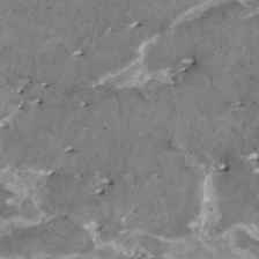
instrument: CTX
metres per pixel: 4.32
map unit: HNhu
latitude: 1.5938
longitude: 5.8044
